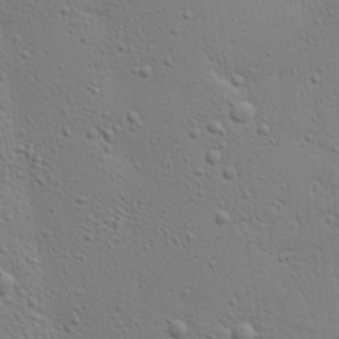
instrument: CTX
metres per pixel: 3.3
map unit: Ave
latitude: 17.3482
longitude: -139.1214
